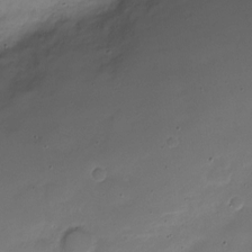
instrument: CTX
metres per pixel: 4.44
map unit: Nve
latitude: -21.5399
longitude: 105.6344
